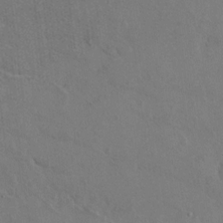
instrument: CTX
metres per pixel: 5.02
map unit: Hto
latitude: 9.4238
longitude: -35.3292
